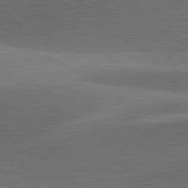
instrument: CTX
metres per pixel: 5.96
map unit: lApd
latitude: 81.6883
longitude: 132.3685
